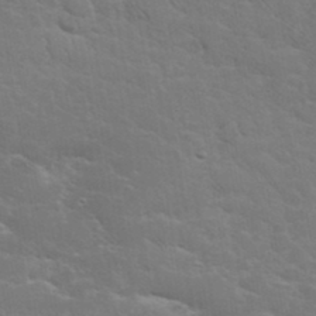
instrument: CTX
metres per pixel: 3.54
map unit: eHh
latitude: 36.1767
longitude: -66.4412
